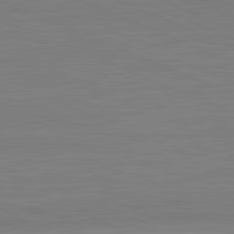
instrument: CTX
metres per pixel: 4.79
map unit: lApd
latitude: 81.4426
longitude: -169.6505
